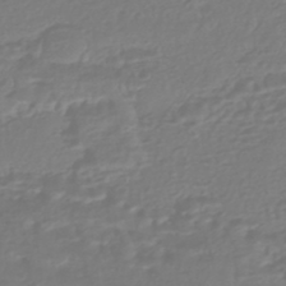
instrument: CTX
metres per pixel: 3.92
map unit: HNhu
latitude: -45.6533
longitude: 98.9164
